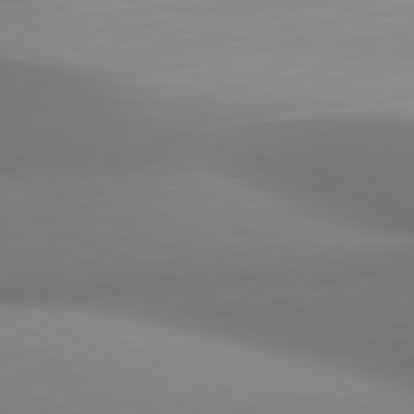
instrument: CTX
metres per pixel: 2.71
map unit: lApd
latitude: 80.8002
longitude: 131.8800
